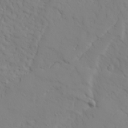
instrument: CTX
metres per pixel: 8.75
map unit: Ave
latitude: 23.5938
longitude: -132.8758
